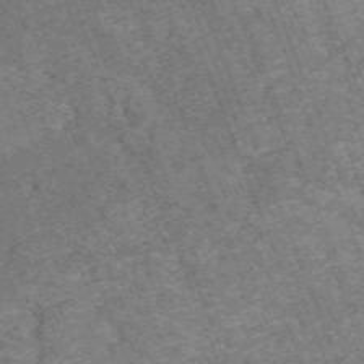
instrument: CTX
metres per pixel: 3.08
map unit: HNb
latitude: -54.4062
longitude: -48.3278
